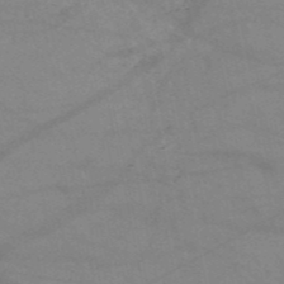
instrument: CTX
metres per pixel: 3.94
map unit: HNb
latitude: -52.1416
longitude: -41.8394
